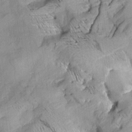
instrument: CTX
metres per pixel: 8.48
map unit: Aa
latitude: 8.9703
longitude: -142.7813
